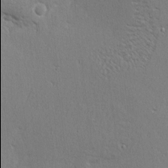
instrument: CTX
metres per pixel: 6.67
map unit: eHh
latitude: 2.4412
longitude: -77.9906
